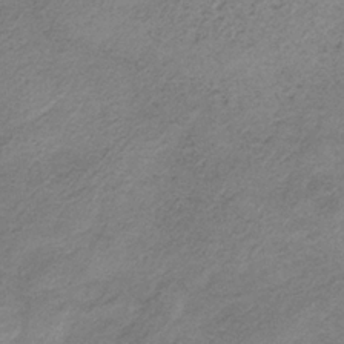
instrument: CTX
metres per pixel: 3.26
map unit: HNb
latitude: -33.3888
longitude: 63.2376
